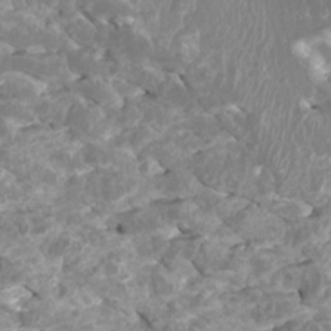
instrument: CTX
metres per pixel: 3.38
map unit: Htu
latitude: 3.6883
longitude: -20.9703
